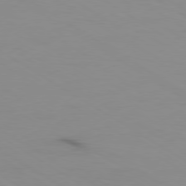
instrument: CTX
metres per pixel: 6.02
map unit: Ap
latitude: -80.0661
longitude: -102.7246
